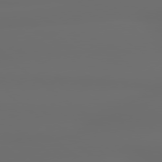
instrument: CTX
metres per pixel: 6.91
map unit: lApd
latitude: 79.2726
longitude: -138.2900
